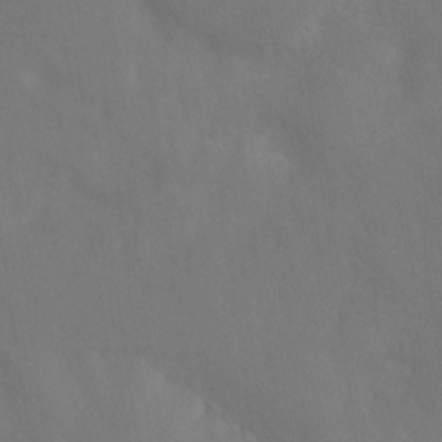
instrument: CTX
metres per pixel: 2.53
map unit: Ht
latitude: -15.4077
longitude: -42.2901
